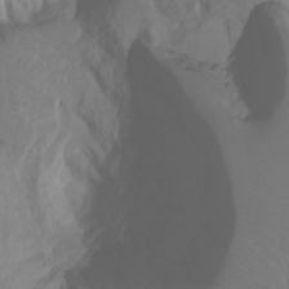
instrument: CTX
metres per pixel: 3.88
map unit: Htu
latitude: -5.5966
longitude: 138.3118
